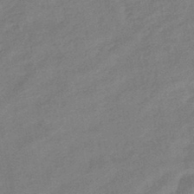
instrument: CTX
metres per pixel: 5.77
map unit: eHb
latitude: -42.1227
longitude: 83.0108
